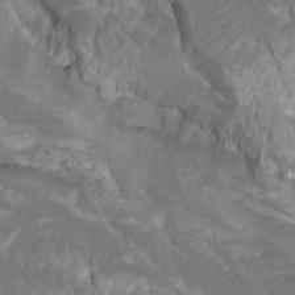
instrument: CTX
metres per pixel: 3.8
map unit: Htu
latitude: -7.4643
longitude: -48.7057
